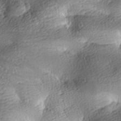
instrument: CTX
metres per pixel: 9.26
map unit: lAa
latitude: -10.0850
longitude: -125.2537
